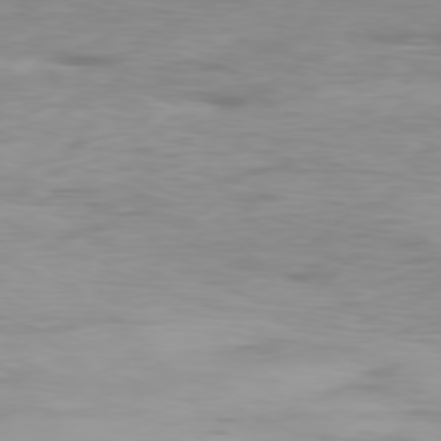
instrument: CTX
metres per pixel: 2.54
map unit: Ap
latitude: -78.9541
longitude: -61.0647
